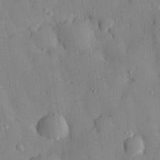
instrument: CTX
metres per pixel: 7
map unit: eHh
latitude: 28.8191
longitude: -78.0444
